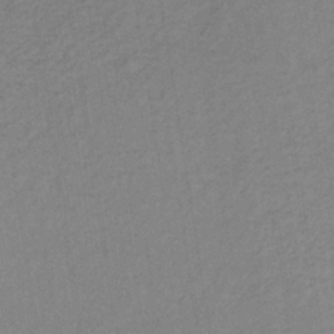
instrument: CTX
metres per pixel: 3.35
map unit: lHb
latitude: -35.5777
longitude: 66.9542
